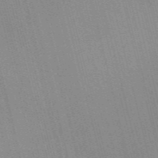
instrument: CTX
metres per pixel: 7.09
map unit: Nve
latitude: -57.4265
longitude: 62.1794
